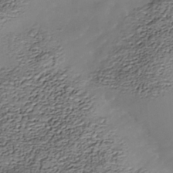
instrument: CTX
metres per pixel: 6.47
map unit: Nhe
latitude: -38.8408
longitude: -117.1025
